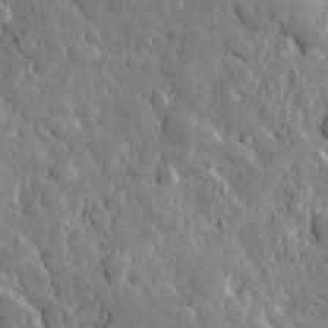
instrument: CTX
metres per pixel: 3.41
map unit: lHvf
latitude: 34.7624
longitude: -87.8394
